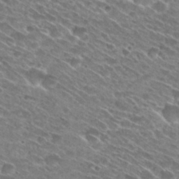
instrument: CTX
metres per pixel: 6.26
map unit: Hto
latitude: 28.8569
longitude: -45.0647
